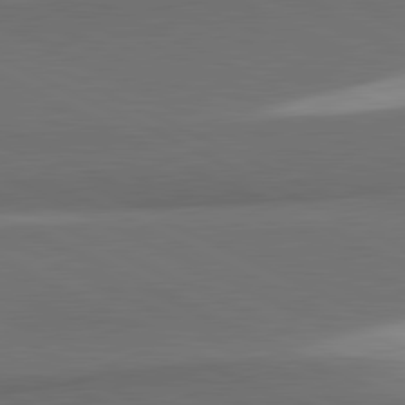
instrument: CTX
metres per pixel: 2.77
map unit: lApd
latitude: 81.5560
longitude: 154.5007
